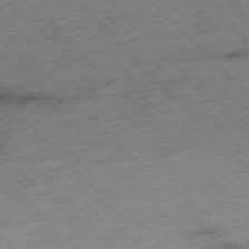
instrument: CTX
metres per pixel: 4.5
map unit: Hpe
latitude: -76.5952
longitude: -15.6127
